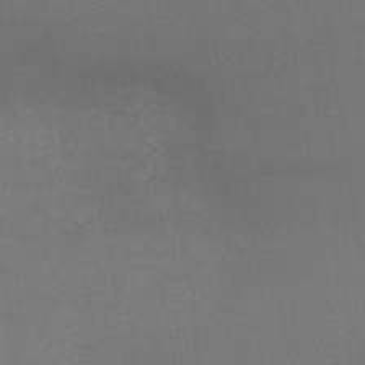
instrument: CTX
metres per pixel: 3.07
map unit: lHb
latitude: -34.5763
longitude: 64.9353
